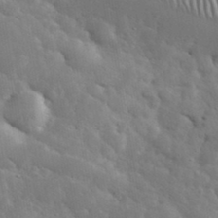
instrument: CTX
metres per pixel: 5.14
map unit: eHh
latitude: 36.6113
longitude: -67.5938
